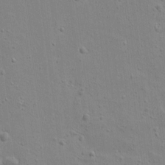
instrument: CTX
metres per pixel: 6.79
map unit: lAvf
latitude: 16.4034
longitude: -128.2333
